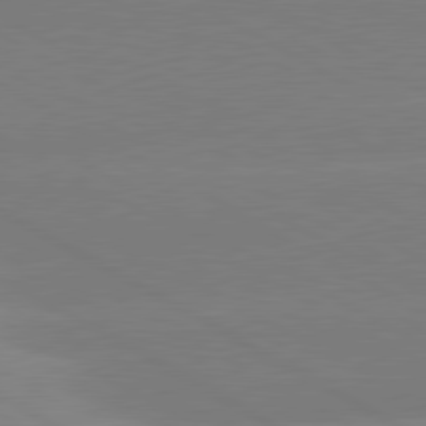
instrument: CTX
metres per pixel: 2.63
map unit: lApd
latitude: 80.8380
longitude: -152.8758
